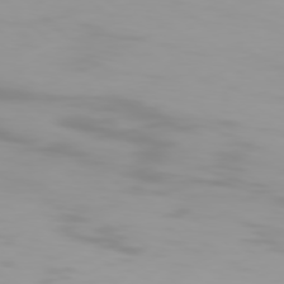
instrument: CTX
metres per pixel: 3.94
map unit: Hpe
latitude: 77.4615
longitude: -138.1578
